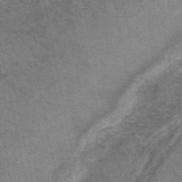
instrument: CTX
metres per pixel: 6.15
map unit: eAb
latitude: 47.8962
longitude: 103.5777
